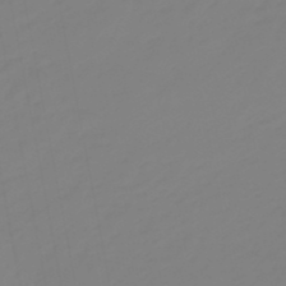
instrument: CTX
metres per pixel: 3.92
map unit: eHb
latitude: -48.4629
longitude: 85.1431
